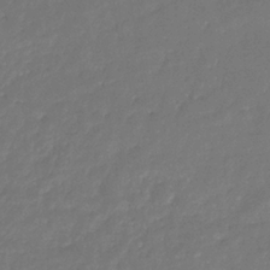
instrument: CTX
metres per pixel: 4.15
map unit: eHb
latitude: -30.8975
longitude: 73.2754
